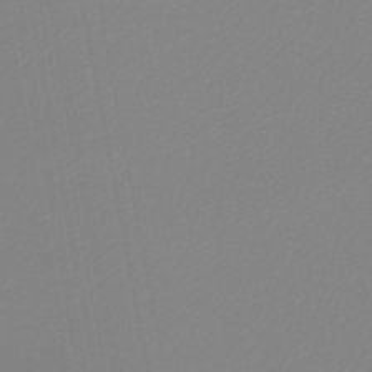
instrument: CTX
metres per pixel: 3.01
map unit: lHb
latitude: -45.9556
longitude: 74.2740
